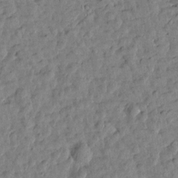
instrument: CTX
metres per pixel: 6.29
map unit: Htu
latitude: 1.3292
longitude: -179.5938
